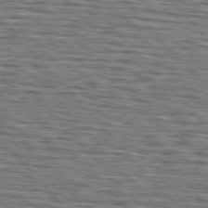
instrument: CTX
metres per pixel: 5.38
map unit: lApd
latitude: 76.5356
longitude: -74.7246
